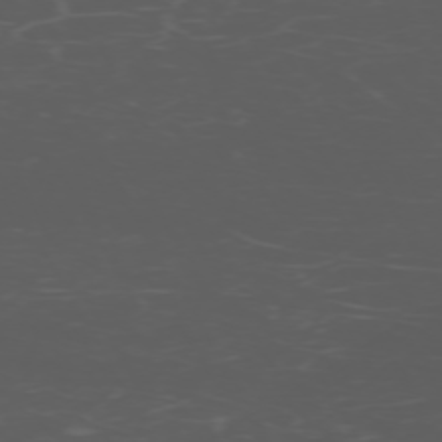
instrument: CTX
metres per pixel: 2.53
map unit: Hpe
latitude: -72.5385
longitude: 8.5763
